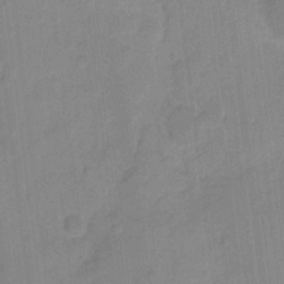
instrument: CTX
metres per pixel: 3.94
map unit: eHh
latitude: 9.7072
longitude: -65.7261
